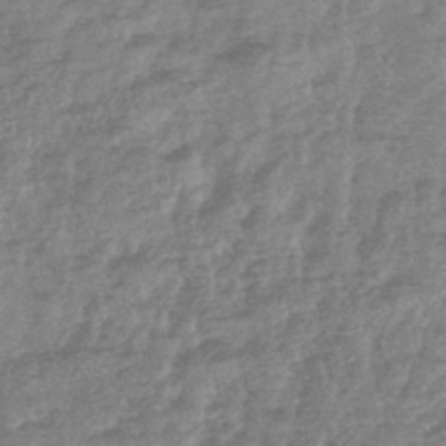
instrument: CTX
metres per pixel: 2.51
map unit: lHb
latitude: -44.0661
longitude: 80.8975
